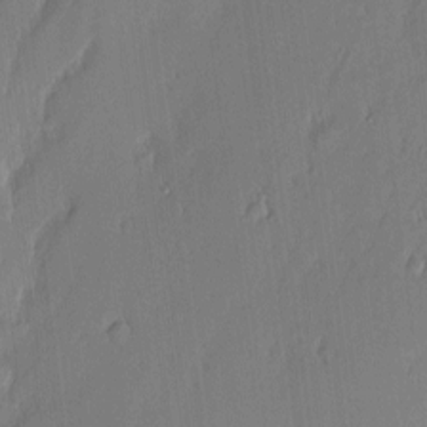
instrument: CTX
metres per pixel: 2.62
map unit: eHh
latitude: 3.1970
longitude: -76.6112
